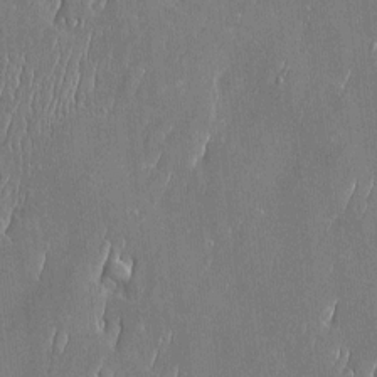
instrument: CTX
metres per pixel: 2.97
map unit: Htu
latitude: -6.5196
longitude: 175.6910
